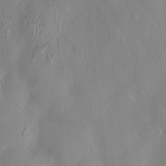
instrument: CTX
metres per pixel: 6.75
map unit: HNhu
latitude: 3.5371
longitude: -4.9325
